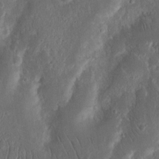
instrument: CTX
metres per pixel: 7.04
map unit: Nhu
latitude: 13.6505
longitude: -73.7828
